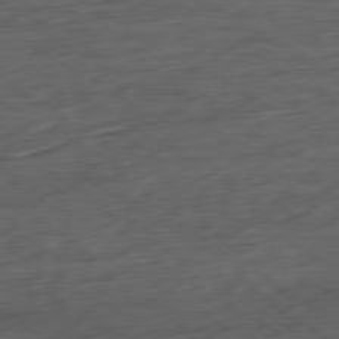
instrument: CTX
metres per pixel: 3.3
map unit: Ap
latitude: -79.5021
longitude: -63.6505
